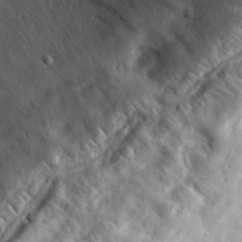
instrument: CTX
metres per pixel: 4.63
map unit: eHh
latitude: 30.2712
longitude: -74.5735
